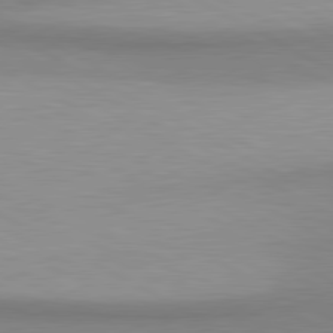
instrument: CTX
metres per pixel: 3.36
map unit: lApd
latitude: 80.8569
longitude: 158.4062
